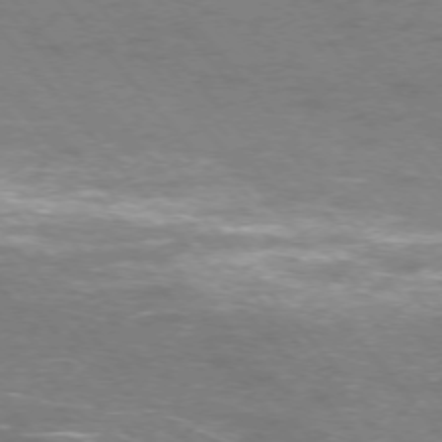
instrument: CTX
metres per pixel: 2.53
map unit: Ap
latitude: -75.6533
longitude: -69.1970
